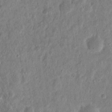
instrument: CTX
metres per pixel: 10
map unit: eHh
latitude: 10.5735
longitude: -73.4994
